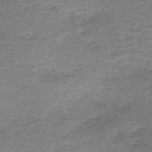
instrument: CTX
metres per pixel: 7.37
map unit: HNb
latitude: -38.8597
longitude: 50.5763
